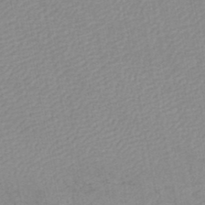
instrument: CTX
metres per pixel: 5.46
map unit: lHb
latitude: -46.5196
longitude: 73.6155
